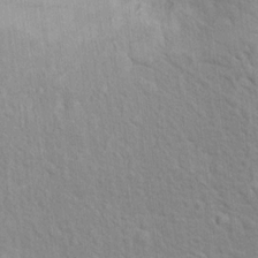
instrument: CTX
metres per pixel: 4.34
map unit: Hto
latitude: 13.1781
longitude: -37.8584
